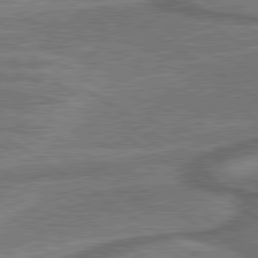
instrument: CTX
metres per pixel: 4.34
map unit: lApd
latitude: 79.9339
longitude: 173.0297
